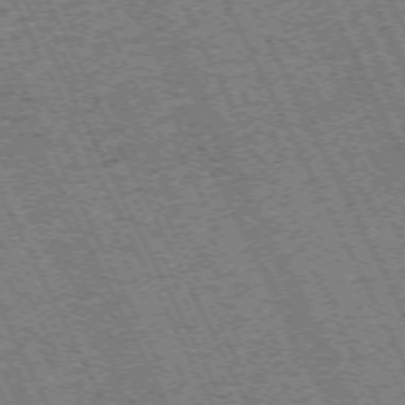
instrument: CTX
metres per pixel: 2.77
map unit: Hpe
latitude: -71.3132
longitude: 10.2362
